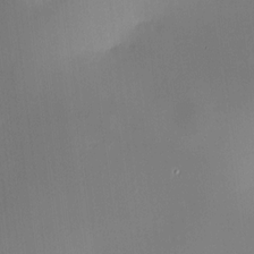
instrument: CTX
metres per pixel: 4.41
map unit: HNhu
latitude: 8.8191
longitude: 10.1795
